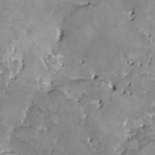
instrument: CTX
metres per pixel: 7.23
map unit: HNhu
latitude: 3.4048
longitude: 5.4265
